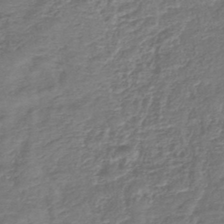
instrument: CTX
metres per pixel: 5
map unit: lHb
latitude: -42.4440
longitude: 78.8786
